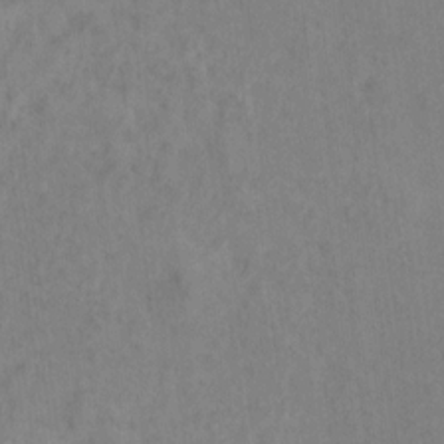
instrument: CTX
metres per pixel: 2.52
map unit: Ht
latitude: 9.6694
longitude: -32.6679
